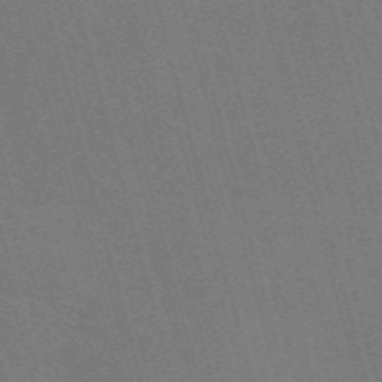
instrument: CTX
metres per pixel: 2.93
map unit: Nve
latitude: -59.1809
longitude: 62.7841
